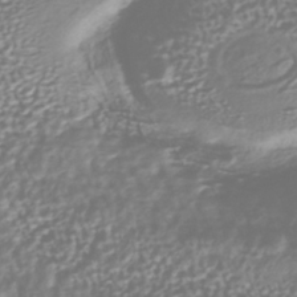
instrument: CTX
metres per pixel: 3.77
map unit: HNhu
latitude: -44.1795
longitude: 106.3684
